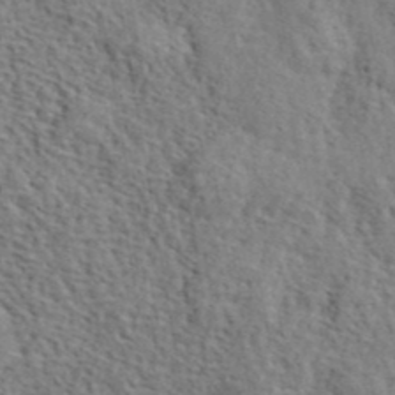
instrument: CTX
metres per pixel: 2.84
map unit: lHvf
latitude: 41.5182
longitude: -87.5371
